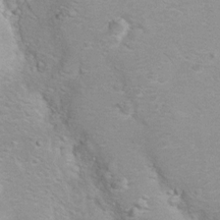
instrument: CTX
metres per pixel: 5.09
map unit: Hto
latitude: 7.6505
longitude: -30.8191
